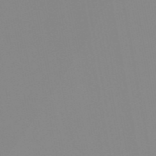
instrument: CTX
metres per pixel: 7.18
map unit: HNb
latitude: -54.0661
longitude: -49.2348
